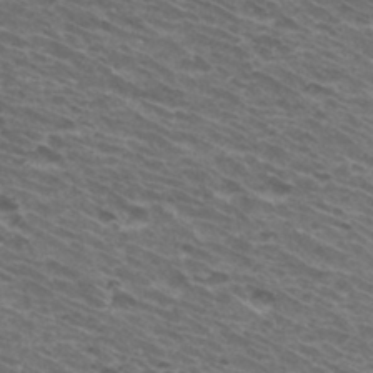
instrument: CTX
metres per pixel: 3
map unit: Hto
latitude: 33.5560
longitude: -41.0836
